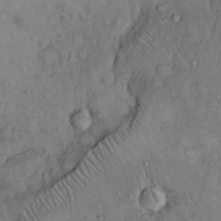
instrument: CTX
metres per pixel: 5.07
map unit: Hto
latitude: 11.6127
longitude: -60.2711
